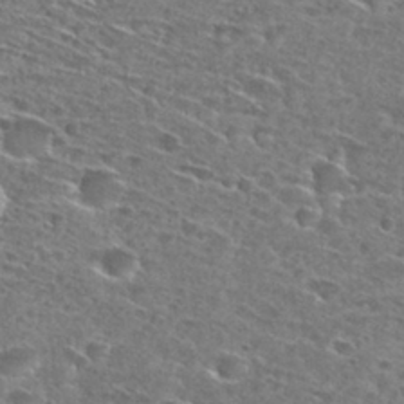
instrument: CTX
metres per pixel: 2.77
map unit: Hto
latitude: 28.0822
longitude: -46.5357
